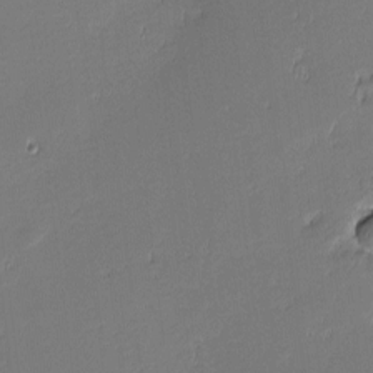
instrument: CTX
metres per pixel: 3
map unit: eHh
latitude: -3.2753
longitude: -83.2348
